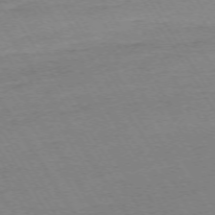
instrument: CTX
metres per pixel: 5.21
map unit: Ap
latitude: -73.5966
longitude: -84.7813
